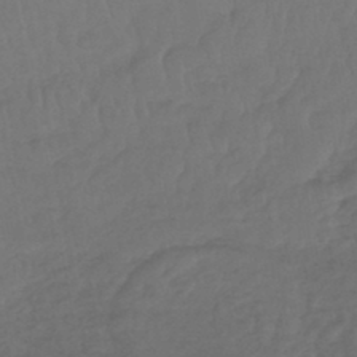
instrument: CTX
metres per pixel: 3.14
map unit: lHb
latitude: -43.4265
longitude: 64.4062
